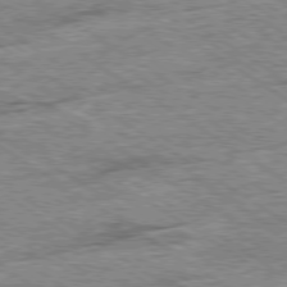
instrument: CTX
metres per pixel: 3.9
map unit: Ap
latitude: -79.8800
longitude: -78.6869
